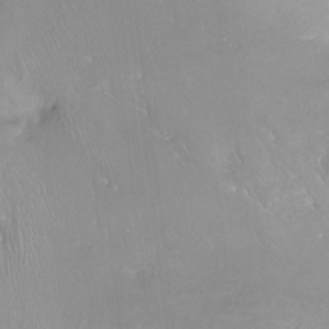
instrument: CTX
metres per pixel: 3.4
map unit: Ht
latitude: -13.8422
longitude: -44.1200
